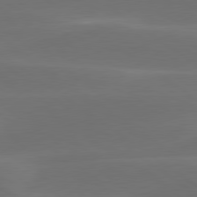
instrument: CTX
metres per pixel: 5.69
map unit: lApd
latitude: 79.5371
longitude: -47.8773
